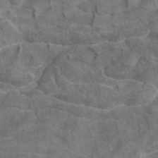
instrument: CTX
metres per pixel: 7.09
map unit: eAb
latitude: 46.7813
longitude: 101.9367
